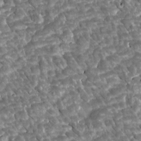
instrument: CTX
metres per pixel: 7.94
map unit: Htu
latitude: 2.0444
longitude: 142.5951
